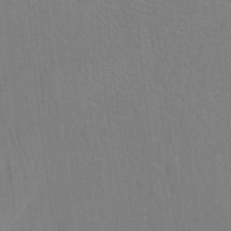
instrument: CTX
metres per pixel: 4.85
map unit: Ht
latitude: -3.4643
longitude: -27.5560
